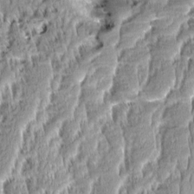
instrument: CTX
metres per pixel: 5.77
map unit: Aa
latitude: 8.7057
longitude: -132.7813
